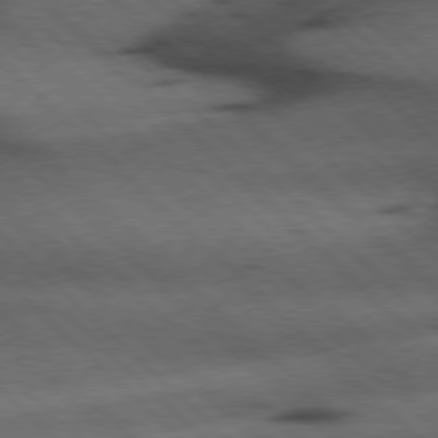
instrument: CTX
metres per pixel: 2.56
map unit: Hpe
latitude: 77.1970
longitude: -155.6127
